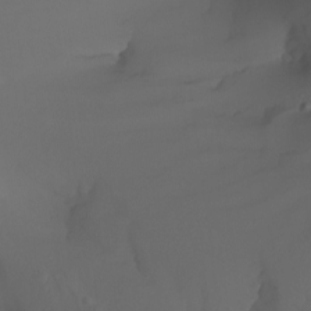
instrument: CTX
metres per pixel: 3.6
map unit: Nhu
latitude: -7.3887
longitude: -80.7435
